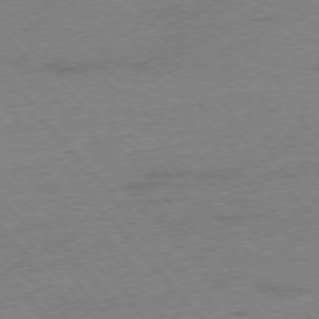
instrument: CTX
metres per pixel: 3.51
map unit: Ap
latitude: -75.8801
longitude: -71.9717
